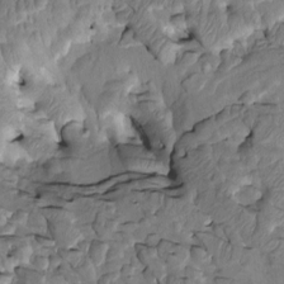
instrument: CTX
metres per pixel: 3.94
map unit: Htu
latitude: -2.8974
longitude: 149.7100
